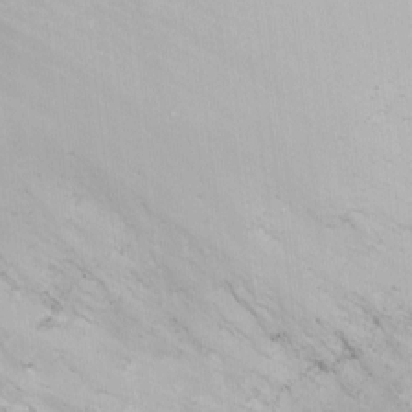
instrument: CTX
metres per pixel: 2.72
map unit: Nhu
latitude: -8.3306
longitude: -85.5371
